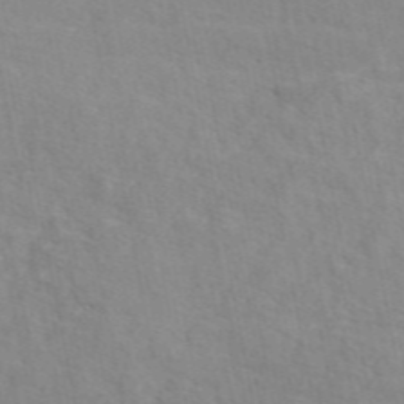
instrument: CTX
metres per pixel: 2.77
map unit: eAb
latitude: 49.0269
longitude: 119.9556
